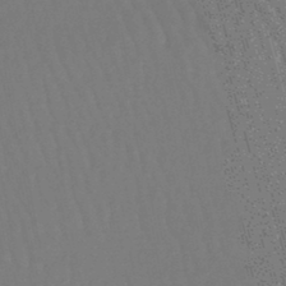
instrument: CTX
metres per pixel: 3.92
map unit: lHb
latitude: -45.9178
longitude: 77.6722
